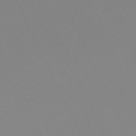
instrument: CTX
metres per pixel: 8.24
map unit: Hpe
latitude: -70.3684
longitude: 16.3685
